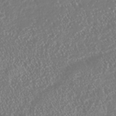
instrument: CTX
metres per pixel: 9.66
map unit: Nhu
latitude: -41.2565
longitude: -84.2145
